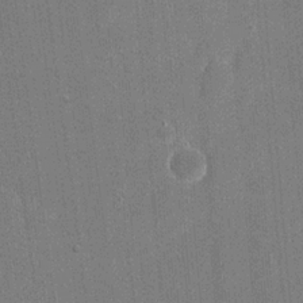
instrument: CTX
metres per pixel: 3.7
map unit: eHh
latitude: 19.9339
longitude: -68.1956
